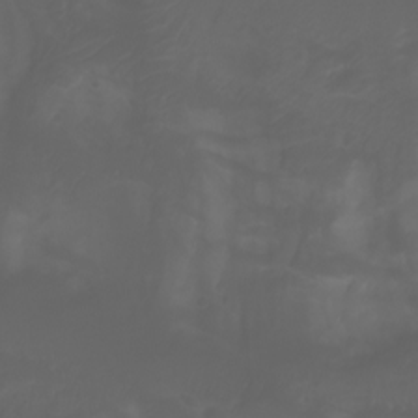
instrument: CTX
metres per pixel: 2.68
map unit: Aa
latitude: -7.4265
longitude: -79.6316
